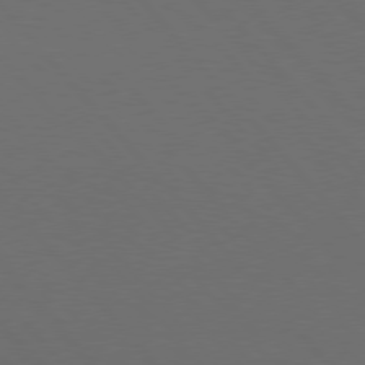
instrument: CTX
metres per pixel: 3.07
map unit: Hpe
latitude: 76.7246
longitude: -162.8947
